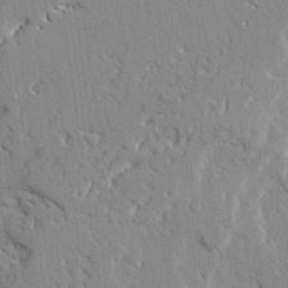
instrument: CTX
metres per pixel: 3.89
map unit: Ave
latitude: 23.9150
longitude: -130.2334
